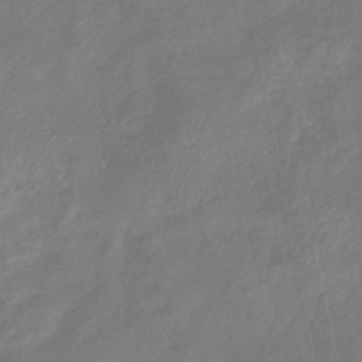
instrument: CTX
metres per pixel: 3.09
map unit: eHb
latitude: -38.6141
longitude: 76.8219
